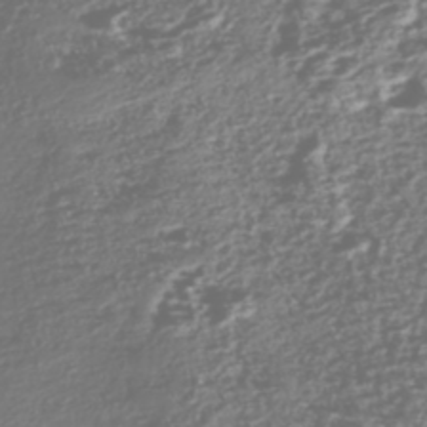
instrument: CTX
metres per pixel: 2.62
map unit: Nhe
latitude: -45.4077
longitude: 151.5588
